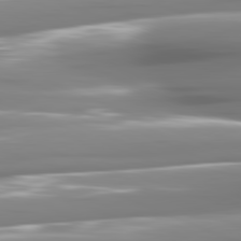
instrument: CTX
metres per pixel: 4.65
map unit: lApd
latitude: 81.4993
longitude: -142.8758
